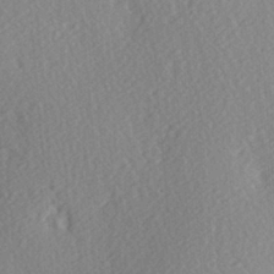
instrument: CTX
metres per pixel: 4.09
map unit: Hve
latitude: 2.9136
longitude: -124.1011
